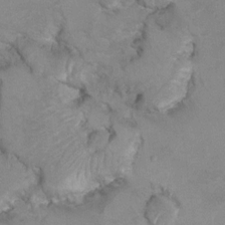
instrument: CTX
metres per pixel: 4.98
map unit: Hto
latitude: 7.7827
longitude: -35.1403
